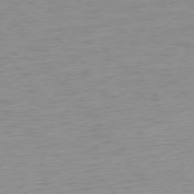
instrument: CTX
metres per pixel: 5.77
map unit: Ap
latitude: -76.7274
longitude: -63.7072
